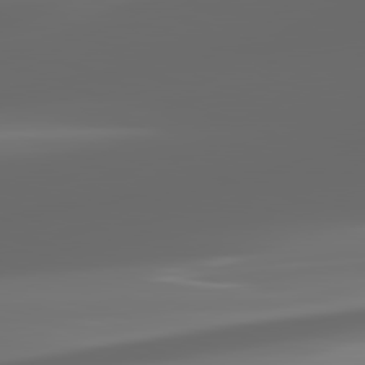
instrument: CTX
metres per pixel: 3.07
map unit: lApd
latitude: 81.9717
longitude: -169.4993
